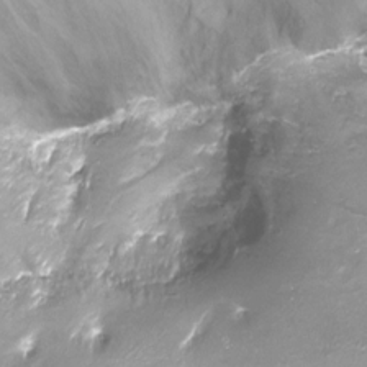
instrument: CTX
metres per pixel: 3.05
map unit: Ht
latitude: -16.5574
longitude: -43.6883
